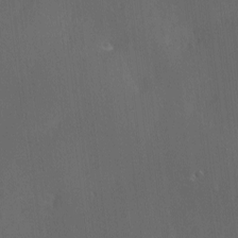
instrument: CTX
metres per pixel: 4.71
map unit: Ave
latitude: 0.1577
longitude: -113.7072
